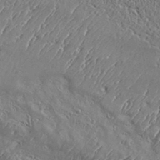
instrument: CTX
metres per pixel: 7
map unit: Aa
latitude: 34.2144
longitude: -134.6679
